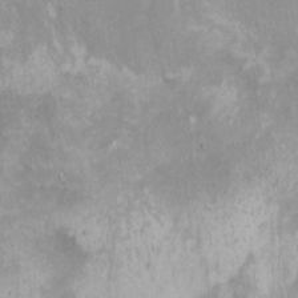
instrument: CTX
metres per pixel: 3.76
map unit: Ht
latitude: 8.4601
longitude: -38.4979
